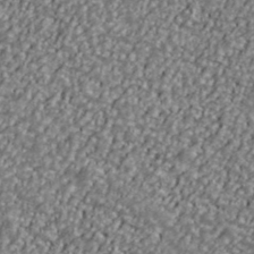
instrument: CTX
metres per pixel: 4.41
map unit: Ave
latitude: 40.8002
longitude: -111.6694
